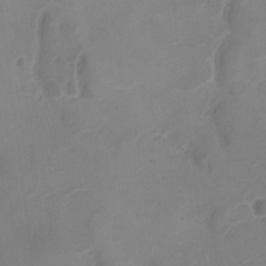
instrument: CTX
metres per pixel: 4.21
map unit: Ave
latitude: -8.2550
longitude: -122.3467
